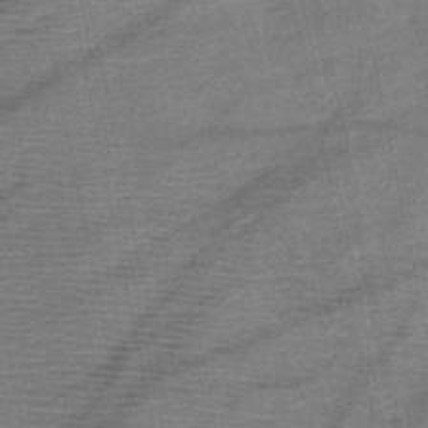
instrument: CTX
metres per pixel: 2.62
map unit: HNb
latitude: -49.6344
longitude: -42.4601
